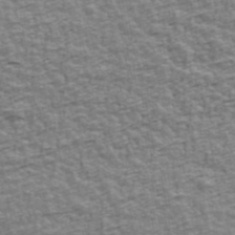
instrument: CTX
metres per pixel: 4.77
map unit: Ave
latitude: 42.4223
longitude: -112.3845
